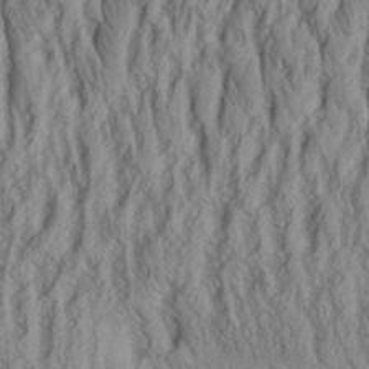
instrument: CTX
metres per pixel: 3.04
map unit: Aa
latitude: 29.7072
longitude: -138.4979
